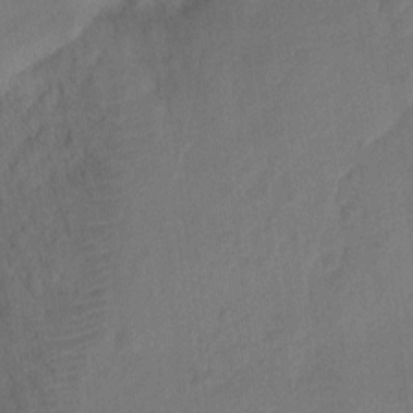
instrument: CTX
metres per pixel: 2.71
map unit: Ht
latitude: 0.1577
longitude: -34.6112
